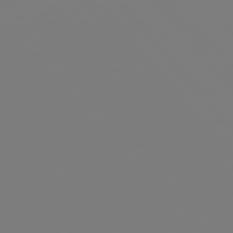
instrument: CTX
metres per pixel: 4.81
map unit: Hpe
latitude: 76.2144
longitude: -127.3482
